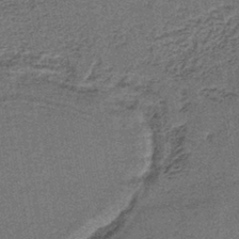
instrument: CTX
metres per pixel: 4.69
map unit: lHb
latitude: -40.4818
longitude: 58.6140
